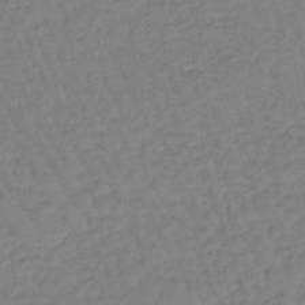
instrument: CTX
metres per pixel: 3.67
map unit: eHb
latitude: -45.5399
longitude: 80.6141
